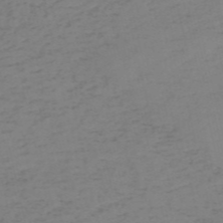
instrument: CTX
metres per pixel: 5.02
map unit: HNb
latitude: -55.1242
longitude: -47.0459
